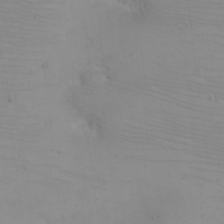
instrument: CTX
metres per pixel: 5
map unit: eHh
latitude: -5.5021
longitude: -83.6127
